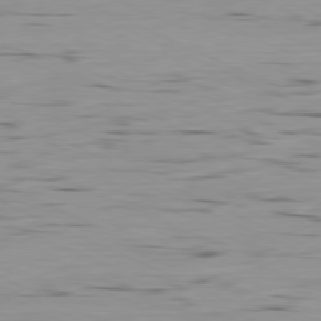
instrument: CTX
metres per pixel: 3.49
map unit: Ap
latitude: -81.1053
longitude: -93.1403
